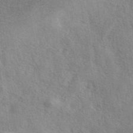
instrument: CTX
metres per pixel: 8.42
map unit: eAb
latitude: 41.2536
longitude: 103.9367
